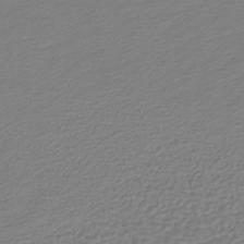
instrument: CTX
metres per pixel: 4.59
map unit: lHb
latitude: -42.9163
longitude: 71.5399
